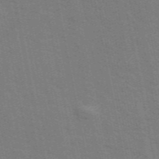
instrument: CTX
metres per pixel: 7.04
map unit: ANa
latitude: 49.6505
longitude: -75.7639
